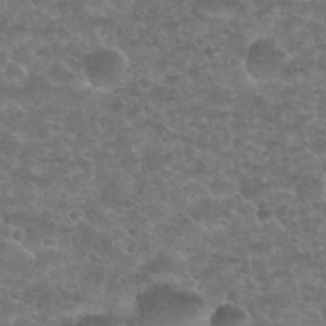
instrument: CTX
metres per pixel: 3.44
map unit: Nhu
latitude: 25.6127
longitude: -51.4804
